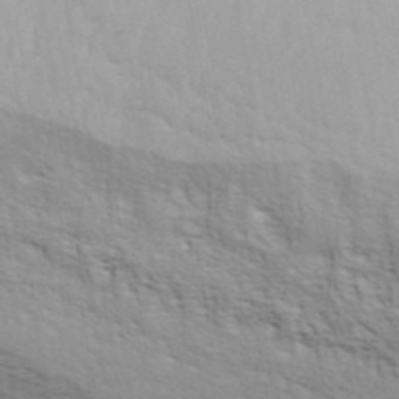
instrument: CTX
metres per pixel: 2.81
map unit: ANa
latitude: 42.3089
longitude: 54.7463
